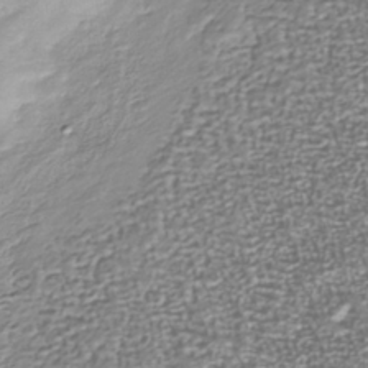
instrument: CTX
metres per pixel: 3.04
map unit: Nhu
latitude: -38.5574
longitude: -82.0255
